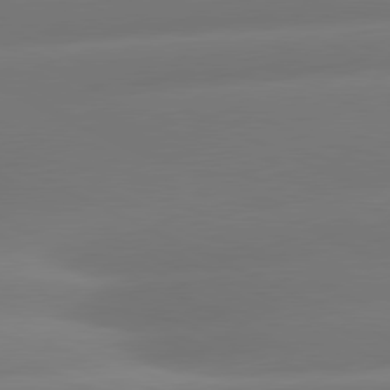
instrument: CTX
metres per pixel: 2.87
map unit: lApd
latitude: 80.7246
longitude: -160.4601
